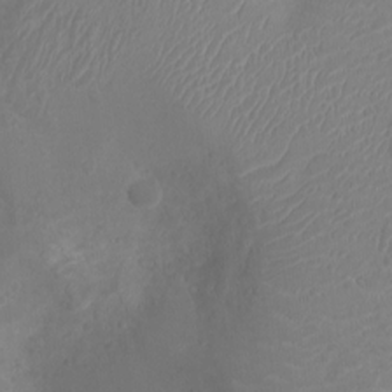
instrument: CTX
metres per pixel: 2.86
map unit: Ht
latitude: -3.5210
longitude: -16.5735
